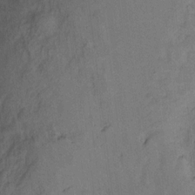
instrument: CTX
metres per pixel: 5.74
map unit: Ht
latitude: 8.3278
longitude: -38.3089
